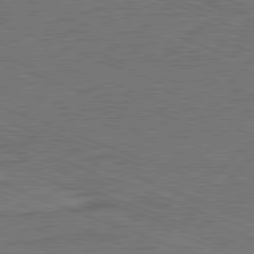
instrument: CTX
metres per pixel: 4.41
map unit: Hpe
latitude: -81.8800
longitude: 17.6155
